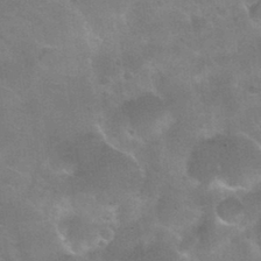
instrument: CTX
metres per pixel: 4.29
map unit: Nhu
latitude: 31.3104
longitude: -53.9150
